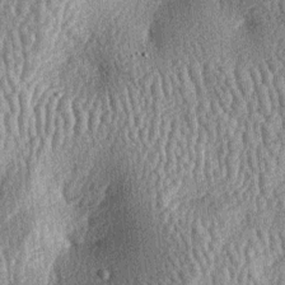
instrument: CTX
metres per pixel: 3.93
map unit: lAa
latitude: -6.6329
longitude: -127.7450
